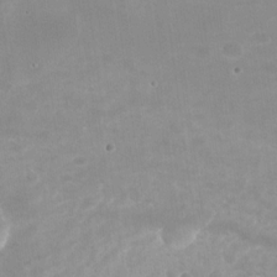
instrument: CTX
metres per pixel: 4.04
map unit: Nhu
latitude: -27.2942
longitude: -60.6679
